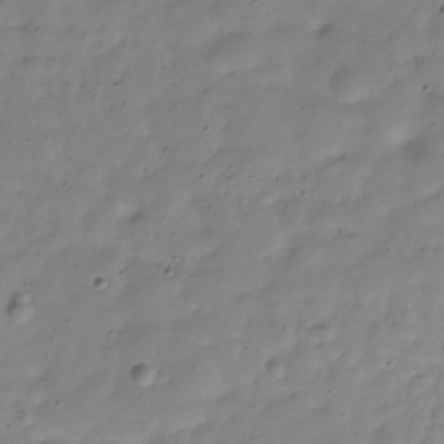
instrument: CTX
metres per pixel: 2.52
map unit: Hve
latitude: -30.7085
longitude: 90.9731
